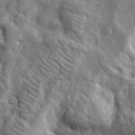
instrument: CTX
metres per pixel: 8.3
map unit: lHvf
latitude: 33.7261
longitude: -86.4601
